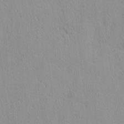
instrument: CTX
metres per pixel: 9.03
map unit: eHh
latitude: -1.7856
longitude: 19.3699
